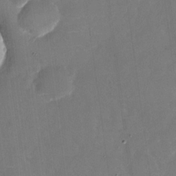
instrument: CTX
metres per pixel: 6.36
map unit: Nhu
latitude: -27.9556
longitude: -78.2901
